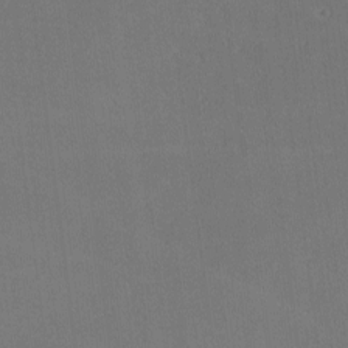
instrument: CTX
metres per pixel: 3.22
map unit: lHvf
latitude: -10.1606
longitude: -100.4601
